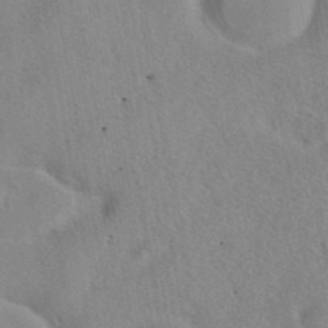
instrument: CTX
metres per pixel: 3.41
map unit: eAb
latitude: 41.5182
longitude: 105.4643
